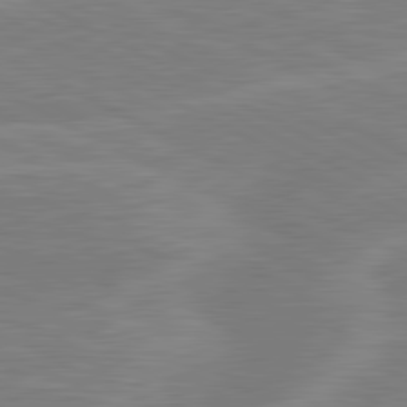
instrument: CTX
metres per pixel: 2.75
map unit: lApd
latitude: 81.0836
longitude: -168.5924
